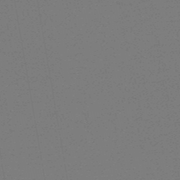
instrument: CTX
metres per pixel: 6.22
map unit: HNb
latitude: -48.1606
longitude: 59.9178
